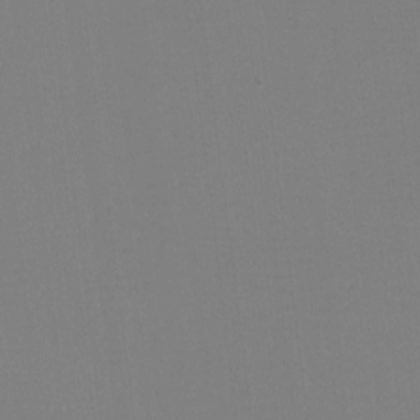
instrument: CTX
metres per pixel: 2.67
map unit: eHh
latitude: -6.3873
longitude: -83.1592
